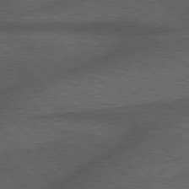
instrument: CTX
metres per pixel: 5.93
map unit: Hpe
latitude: 78.0255
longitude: -158.2712
